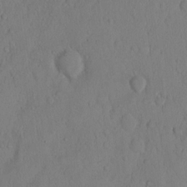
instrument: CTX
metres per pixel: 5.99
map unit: Hto
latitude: 12.4034
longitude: -56.2144
